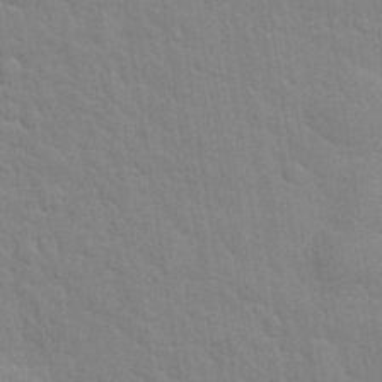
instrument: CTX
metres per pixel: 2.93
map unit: Hto
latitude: 34.0633
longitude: -51.7827
